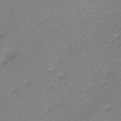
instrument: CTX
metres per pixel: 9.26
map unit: HNb
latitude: -40.9164
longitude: 50.1606
